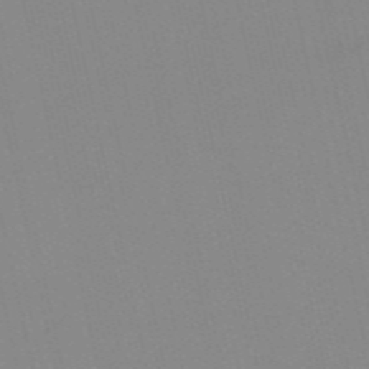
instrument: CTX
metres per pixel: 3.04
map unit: HNb
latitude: -56.0094
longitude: -42.3278
